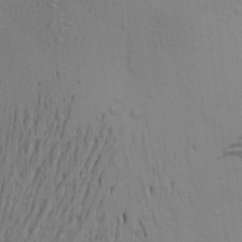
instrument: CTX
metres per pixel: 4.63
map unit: Aa
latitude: 21.3671
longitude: -148.2900
